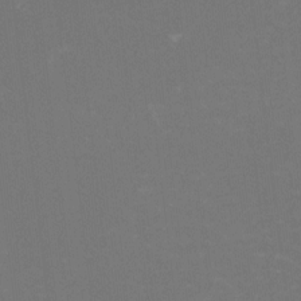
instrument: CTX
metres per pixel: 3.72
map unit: HNhu
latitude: -1.8612
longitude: -4.8191
